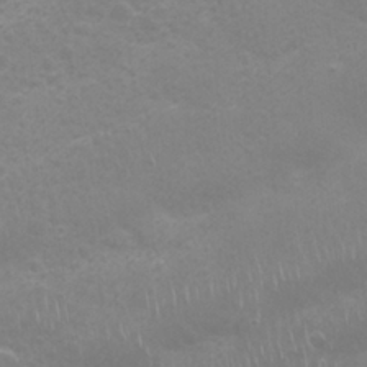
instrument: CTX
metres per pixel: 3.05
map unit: Nhu
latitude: 26.1389
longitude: -53.0459
